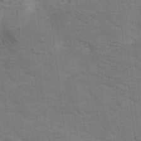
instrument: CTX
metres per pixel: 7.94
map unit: Hto
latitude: 17.4049
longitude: -38.3656
